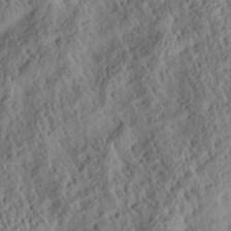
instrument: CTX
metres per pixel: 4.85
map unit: Aa
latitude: 29.4426
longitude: -135.3670
